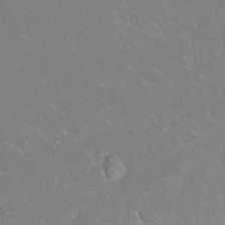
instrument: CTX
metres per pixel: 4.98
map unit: Ht
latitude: -14.6519
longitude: -42.6302
